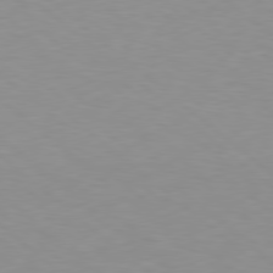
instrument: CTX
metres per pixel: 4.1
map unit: Hpe
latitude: 78.4412
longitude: -165.8205
